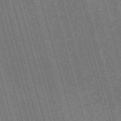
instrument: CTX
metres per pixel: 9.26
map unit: Nve
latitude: -59.6721
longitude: 62.1983
